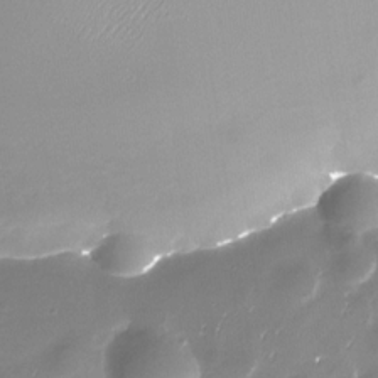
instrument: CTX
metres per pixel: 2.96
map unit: Nhu
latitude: -30.0283
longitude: -77.3670
